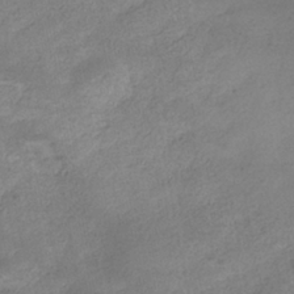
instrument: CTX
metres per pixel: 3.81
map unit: HNhu
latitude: -39.1809
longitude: 95.2187
